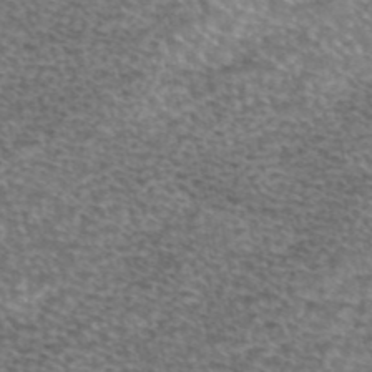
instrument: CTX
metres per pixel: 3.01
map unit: eAb
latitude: 45.0269
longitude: 103.7100
